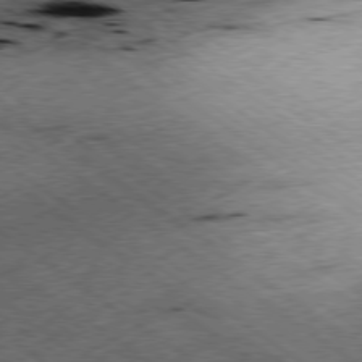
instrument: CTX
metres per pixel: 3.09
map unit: Ap
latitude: -79.1809
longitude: -52.1011
